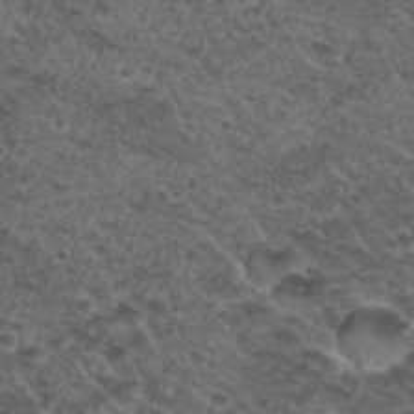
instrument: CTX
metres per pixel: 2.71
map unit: Nhu
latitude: 29.7638
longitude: -49.7072
